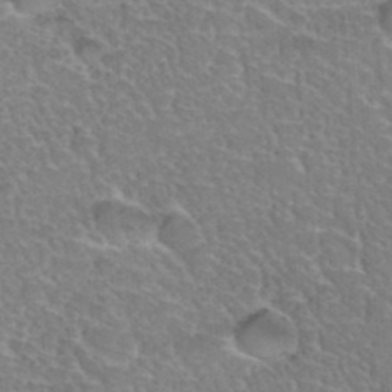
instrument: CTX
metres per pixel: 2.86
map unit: Hto
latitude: 35.5371
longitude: -46.8191
